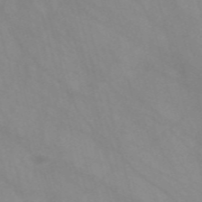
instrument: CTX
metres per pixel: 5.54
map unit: Nve
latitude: -57.9556
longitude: 58.8030
